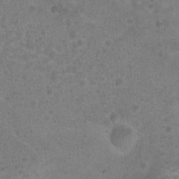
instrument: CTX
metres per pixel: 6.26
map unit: Nhu
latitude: 8.6869
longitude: -22.1767
